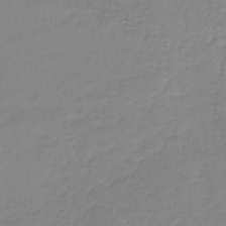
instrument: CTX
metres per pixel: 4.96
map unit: lHb
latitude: -40.1039
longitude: 60.9542
